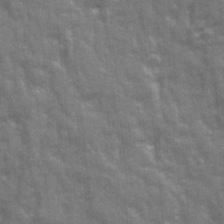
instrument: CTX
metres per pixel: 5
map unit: Ave
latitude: 20.6491
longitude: -133.7072
